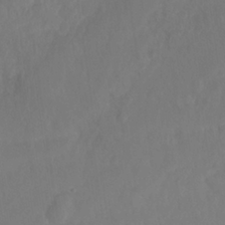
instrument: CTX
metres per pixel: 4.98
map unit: Nhe
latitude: -36.7463
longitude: -177.8961
